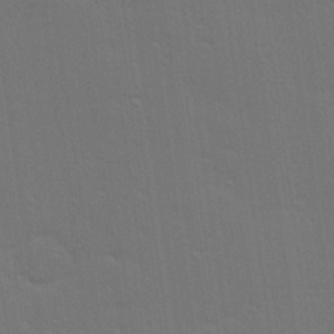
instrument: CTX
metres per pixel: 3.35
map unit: Hve
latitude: 27.4049
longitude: -92.8947
